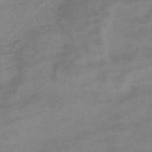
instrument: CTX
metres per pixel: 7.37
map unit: eHb
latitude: -44.8030
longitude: 85.0864
